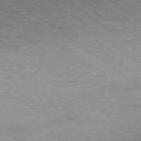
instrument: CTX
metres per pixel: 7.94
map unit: Ap
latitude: -78.6707
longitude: -99.8961
